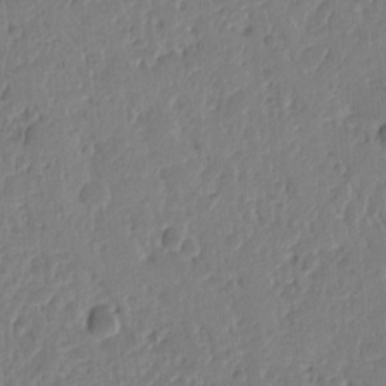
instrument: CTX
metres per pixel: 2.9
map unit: Ht
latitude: 10.0633
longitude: -77.9717
